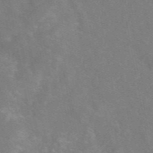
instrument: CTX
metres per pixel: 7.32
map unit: eAb
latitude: 48.4223
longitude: 118.7841
